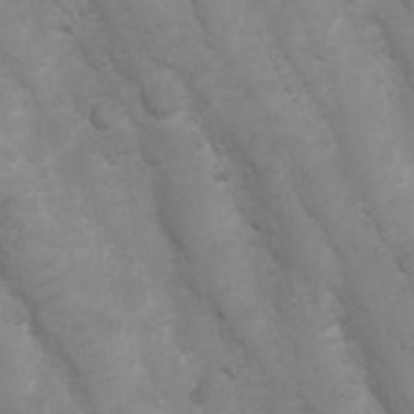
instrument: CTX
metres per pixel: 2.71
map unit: Ht
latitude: 3.1592
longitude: -27.2915
